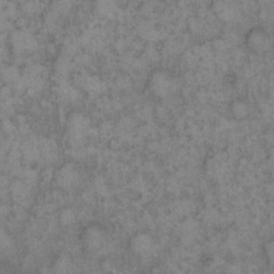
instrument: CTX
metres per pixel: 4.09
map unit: eHh
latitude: 13.1214
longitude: -64.1200
